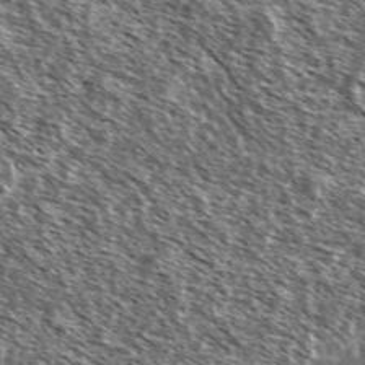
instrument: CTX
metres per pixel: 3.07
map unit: Ave
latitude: 37.2348
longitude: -112.1578
